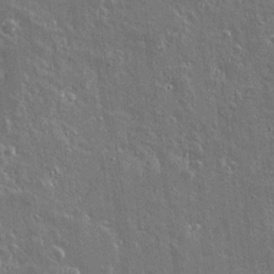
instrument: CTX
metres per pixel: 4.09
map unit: lAvf
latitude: 14.7436
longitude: -128.0444
